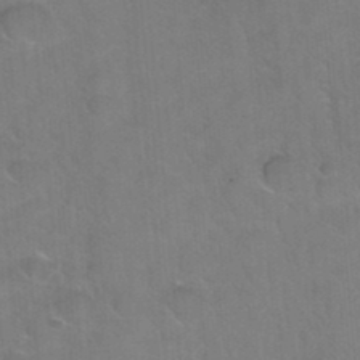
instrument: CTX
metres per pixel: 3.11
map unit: Hto
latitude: 36.3279
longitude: -46.6680
